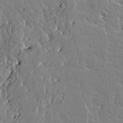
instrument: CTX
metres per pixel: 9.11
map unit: HNhu
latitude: 4.6868
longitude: 3.8233
